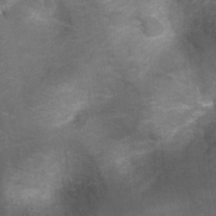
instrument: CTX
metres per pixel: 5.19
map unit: Ht
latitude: 4.8947
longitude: -30.3468
